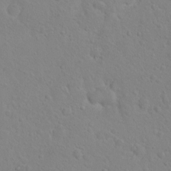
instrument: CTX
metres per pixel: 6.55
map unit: eHh
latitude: 1.7260
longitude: -56.1766
